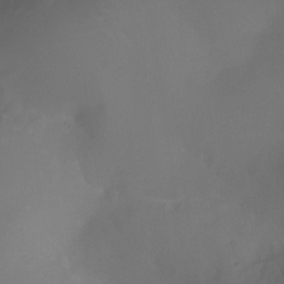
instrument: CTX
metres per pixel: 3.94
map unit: Nhu
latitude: -17.8234
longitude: -46.5924
